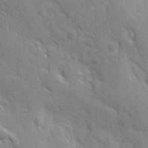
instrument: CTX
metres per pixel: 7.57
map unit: Ave
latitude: 9.8395
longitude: -103.8205
